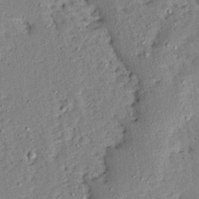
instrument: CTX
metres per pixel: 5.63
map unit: Ave
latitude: 13.4804
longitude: -136.6302
